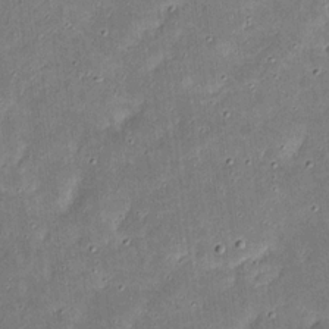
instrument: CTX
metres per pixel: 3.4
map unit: eHh
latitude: 17.7261
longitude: -73.0837
